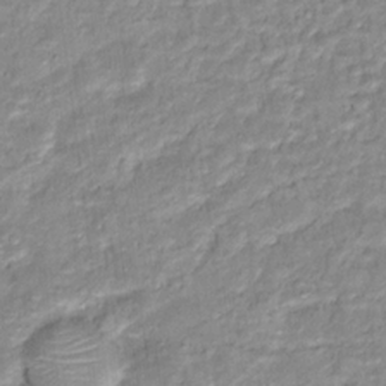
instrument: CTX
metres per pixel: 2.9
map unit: Hto
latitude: 16.2900
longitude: -37.1592
